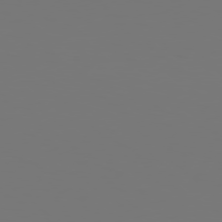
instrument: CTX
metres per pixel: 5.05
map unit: Hpe
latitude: 78.1956
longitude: -176.9325
